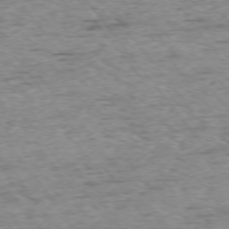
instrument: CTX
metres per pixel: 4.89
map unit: Ap
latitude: -75.1432
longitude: -91.1781
